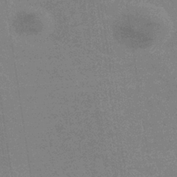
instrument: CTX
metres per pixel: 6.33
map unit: eHb
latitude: -36.9730
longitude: 76.6518
